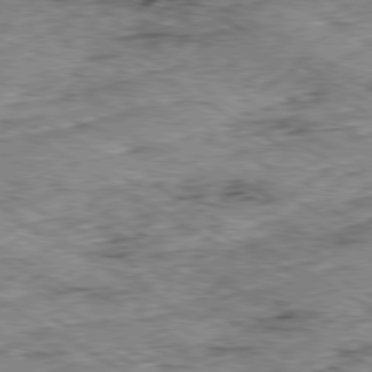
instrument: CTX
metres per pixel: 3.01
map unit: Ap
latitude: -80.1984
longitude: -49.0269
